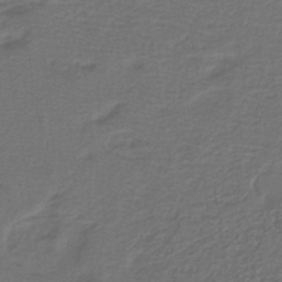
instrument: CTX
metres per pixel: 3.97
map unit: lHb
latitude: -39.0298
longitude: 58.0094
